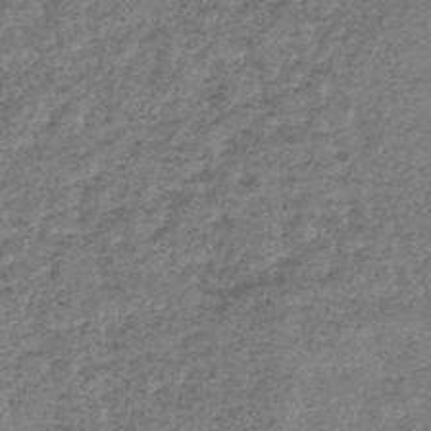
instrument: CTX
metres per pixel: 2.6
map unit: lHb
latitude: -44.0472
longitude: 66.5763
